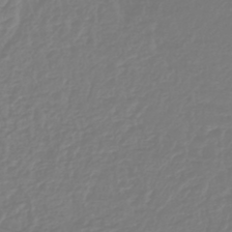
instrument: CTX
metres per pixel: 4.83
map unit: lHb
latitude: -42.9163
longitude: 60.6141
